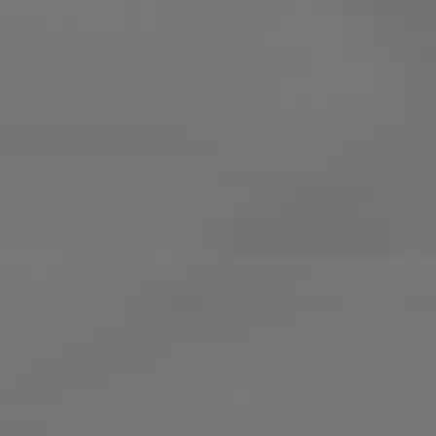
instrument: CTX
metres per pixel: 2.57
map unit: lApd
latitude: 79.4049
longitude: -137.2915
